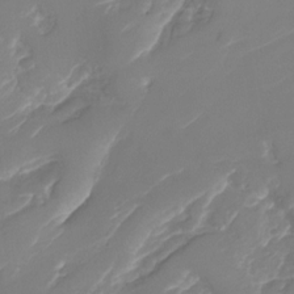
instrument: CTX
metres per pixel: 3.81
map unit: Nhu
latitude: -30.0094
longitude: -71.7449
